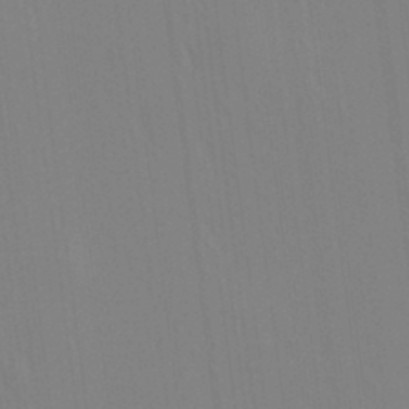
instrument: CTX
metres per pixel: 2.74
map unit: HNhu
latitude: 7.3860
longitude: 14.1606
